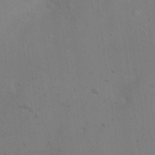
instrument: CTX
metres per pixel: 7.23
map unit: eHh
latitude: 22.8947
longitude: -68.5546
